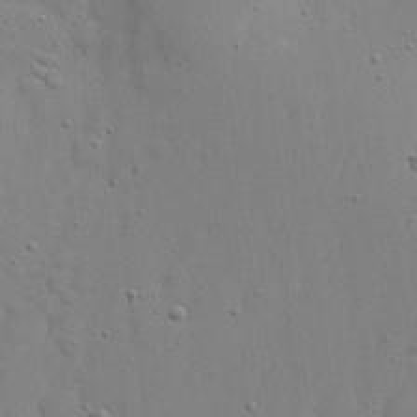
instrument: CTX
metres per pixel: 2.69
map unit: eHh
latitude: 22.8380
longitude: -69.2537
